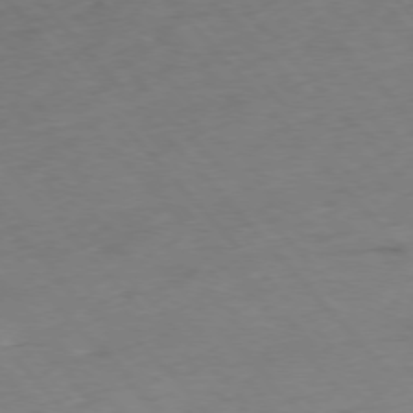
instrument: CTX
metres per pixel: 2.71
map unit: Hpe
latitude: -76.5196
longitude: -17.6505
